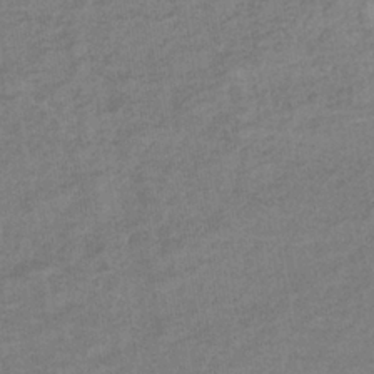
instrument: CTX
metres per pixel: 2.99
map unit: eHb
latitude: -35.2376
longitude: 77.3699
